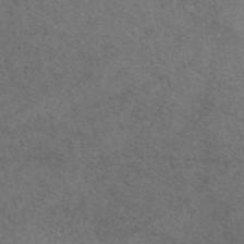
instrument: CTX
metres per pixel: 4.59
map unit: eAb
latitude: 47.7828
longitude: 107.5399
